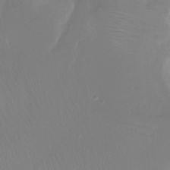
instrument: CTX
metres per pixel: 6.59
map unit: Htu
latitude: -14.2740
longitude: -46.7624
